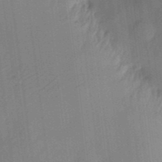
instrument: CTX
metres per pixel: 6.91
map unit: eHh
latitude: 5.0836
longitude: -73.5938
